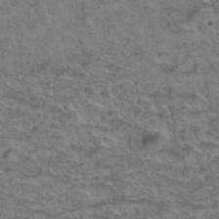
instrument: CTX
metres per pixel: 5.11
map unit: Hto
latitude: 38.0255
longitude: -45.0647
